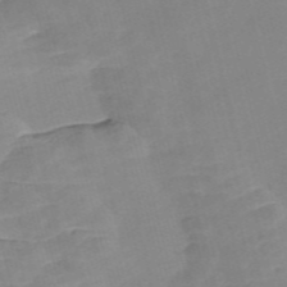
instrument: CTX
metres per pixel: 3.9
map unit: Nve
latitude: -57.3698
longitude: 57.8989
